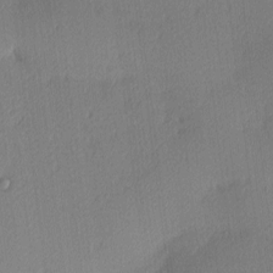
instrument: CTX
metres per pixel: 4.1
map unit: Ave
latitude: 3.7827
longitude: -114.6112
